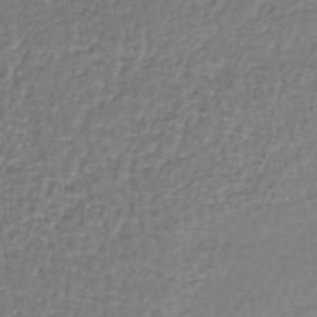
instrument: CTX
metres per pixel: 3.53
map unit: lHb
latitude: -38.4629
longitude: 61.7667
